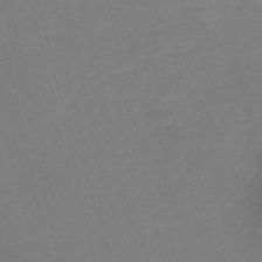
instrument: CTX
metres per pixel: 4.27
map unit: HNb
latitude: -52.8408
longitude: -48.4601
